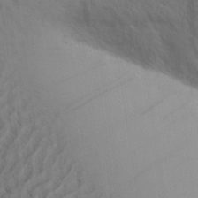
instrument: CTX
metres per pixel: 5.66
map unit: Aa
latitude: 31.1404
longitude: -140.4412
